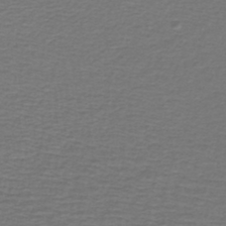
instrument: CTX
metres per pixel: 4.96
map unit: lHb
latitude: -43.8611
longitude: 73.1431
